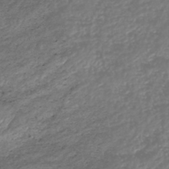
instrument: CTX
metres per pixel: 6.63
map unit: HNhu
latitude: -47.1998
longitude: 28.8030
